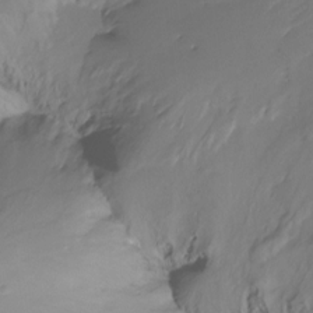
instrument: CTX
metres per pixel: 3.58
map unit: Htu
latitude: -15.5022
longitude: -46.4601
